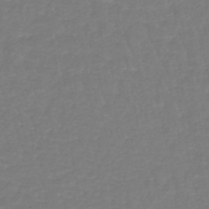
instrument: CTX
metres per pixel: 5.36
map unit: lHb
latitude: -42.9352
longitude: 63.4832
